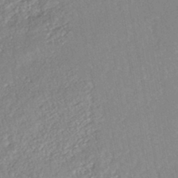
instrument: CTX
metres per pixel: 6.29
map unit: HNhu
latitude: -44.6896
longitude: 104.0850
